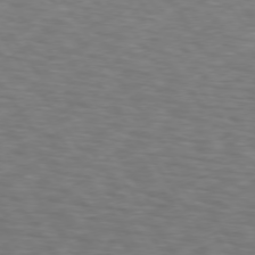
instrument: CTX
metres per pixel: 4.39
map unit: lApd
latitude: 74.3089
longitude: -74.5546
